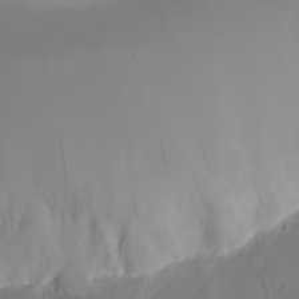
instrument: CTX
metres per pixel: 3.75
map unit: Nhu
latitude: -7.5777
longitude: -69.7071
